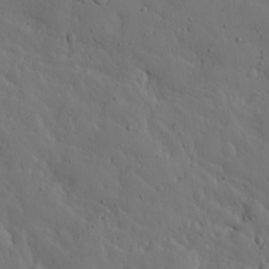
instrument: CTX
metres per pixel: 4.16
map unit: Ave
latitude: 13.8206
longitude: -133.2159
